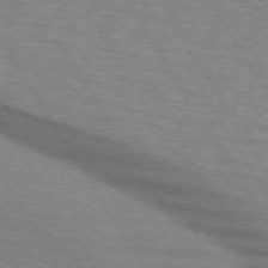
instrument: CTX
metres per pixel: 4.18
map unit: lApd
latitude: 73.5560
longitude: -72.1956
